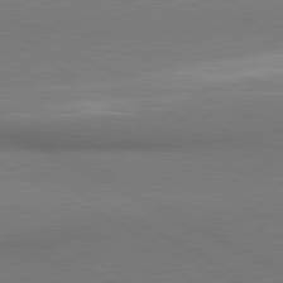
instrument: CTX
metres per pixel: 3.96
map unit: lApd
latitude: 80.9325
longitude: 163.4265
